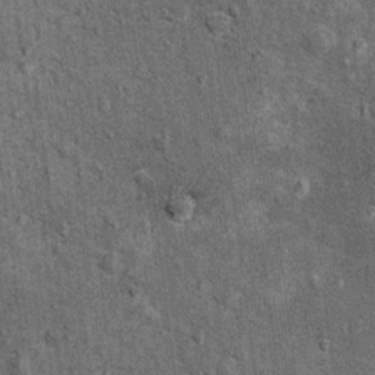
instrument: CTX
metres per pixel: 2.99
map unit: Hto
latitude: 11.8583
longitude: -38.5735
